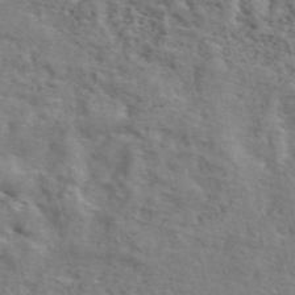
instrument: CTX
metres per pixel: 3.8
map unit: ANa
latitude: 49.2348
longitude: -79.3860
